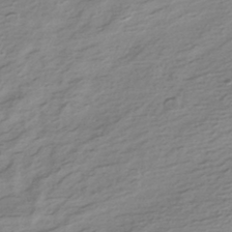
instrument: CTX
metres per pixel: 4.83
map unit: HNhu
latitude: -41.5210
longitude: 99.4265
